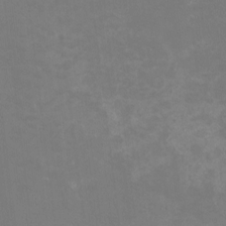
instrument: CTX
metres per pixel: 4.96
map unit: HNhu
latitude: -0.9542
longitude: -3.8772
